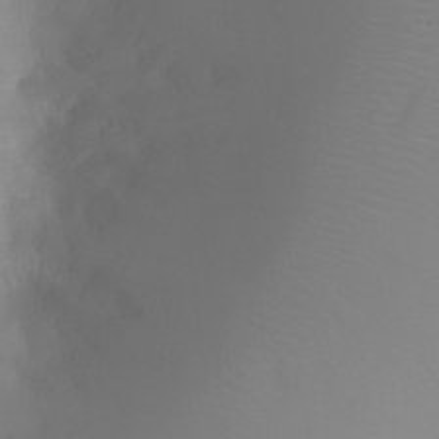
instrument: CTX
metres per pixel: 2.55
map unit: Ht
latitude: -4.3873
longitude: -27.3104
